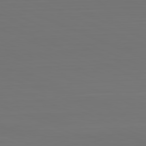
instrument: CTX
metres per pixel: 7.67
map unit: Hpe
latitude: -81.8612
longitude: 7.2943
